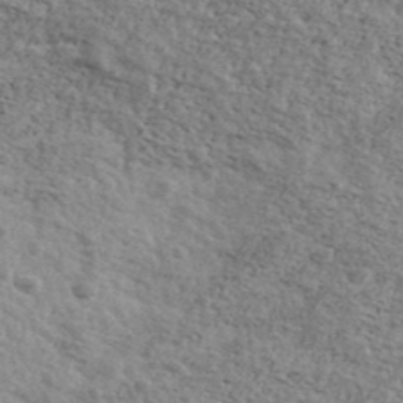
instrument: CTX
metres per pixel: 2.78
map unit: Ave
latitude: 41.3670
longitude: -108.8191
